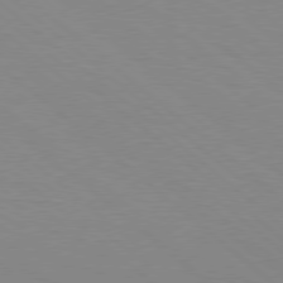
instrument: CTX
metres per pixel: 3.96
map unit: Hpe
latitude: 78.1956
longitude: -151.0458
